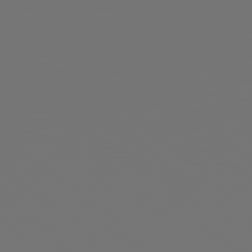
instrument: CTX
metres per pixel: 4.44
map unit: Hpe
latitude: 77.8016
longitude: -177.2348
